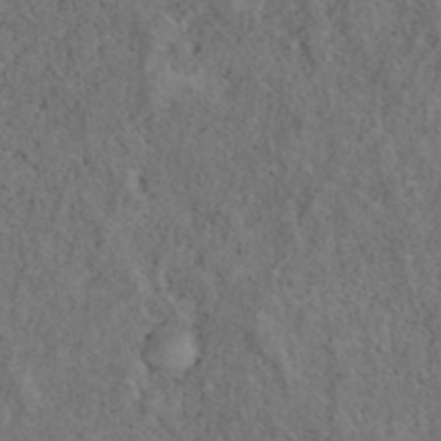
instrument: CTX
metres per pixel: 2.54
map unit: ANa
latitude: 39.4426
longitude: 22.4440
